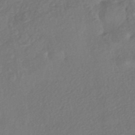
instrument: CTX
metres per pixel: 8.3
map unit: eHh
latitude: -42.2550
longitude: 118.3306
